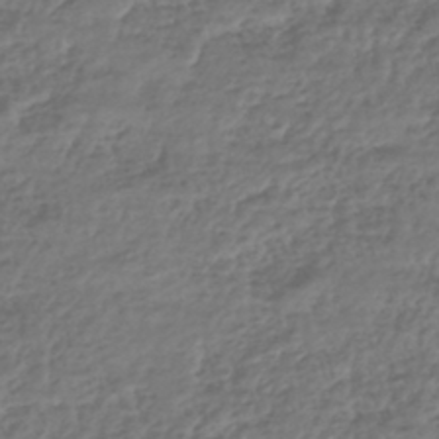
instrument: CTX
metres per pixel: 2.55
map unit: HNhu
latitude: -43.8233
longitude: 107.2754
